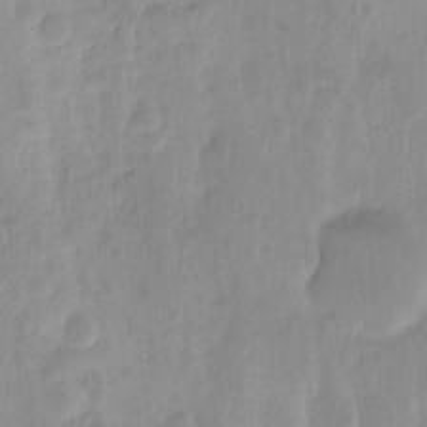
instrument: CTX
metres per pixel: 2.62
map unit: Hto
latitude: -8.2361
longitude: -44.9891
